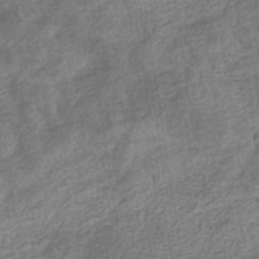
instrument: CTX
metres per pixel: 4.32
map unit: eHb
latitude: -35.0108
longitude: 77.9367
